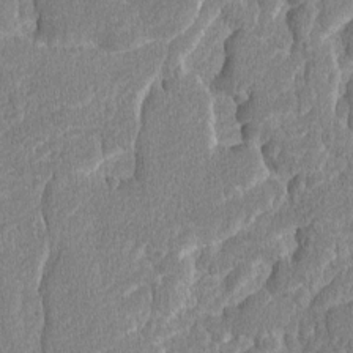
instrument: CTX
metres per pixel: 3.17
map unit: lAvf
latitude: -8.0850
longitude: -114.5356
